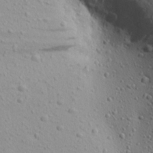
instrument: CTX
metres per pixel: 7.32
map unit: Aa
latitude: 23.3859
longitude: -143.9906
